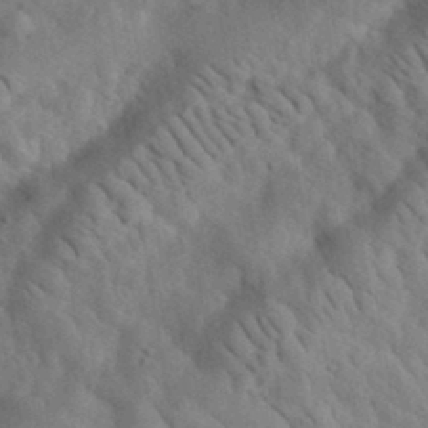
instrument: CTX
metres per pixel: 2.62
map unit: eHh
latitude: 34.8002
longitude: -78.4412
